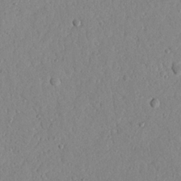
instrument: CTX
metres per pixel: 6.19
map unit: Nhu
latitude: 21.1214
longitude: -77.6505
